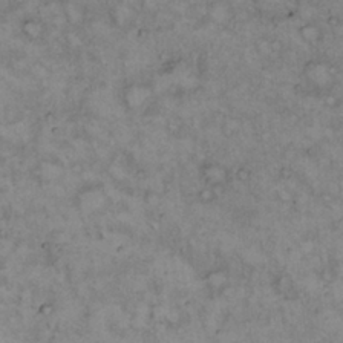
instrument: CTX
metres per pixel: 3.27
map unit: Hto
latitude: 12.8380
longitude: -60.6868
